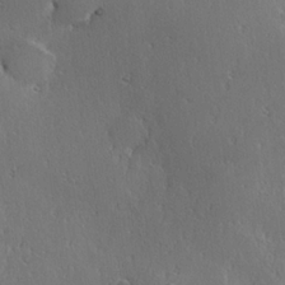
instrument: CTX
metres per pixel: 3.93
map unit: Hve
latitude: 22.9892
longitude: 146.1606
